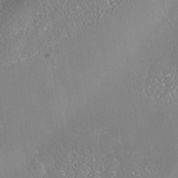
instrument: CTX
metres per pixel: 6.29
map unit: Nhe
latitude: -38.6708
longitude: -118.0633
